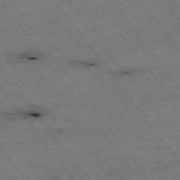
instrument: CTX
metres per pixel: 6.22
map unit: Hpe
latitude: -75.4266
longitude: -22.4412
